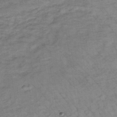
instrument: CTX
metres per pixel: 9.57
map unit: lHb
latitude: -35.4265
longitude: 70.1039
